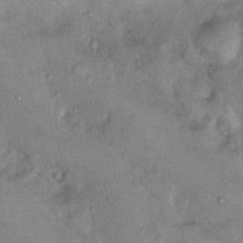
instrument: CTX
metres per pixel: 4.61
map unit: Nhu
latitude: 12.7435
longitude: -27.2915
